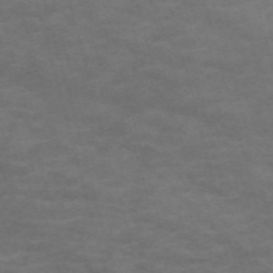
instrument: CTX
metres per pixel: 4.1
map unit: Nve
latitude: -59.4643
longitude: 58.8407
